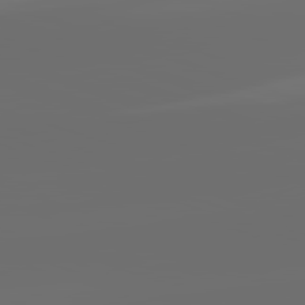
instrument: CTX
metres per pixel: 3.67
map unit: lApd
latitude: 82.2711
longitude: -152.6302
